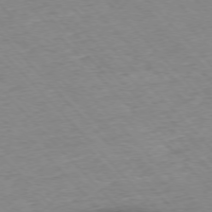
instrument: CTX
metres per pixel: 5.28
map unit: Ap
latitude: -76.4818
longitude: -87.6127
